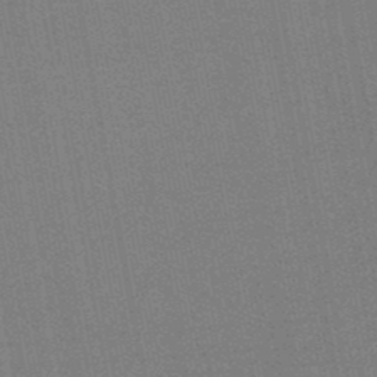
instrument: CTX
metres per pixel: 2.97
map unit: HNb
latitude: -47.3320
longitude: -39.2348
